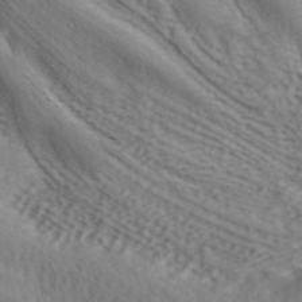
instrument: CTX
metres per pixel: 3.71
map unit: ANa
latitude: 41.6693
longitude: 55.0109
